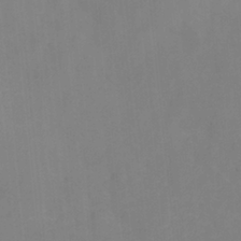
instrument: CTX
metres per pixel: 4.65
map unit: HNhu
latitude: -27.5210
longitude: 73.9556
